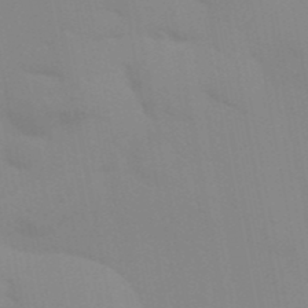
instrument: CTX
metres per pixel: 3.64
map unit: Aa
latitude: 32.9514
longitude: -145.3481
